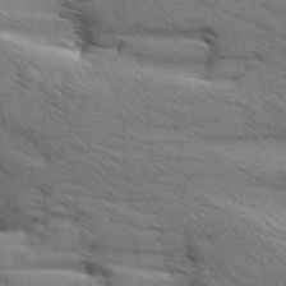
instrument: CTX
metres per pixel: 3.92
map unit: Aa
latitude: 6.3467
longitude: -136.8758
